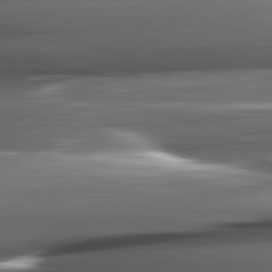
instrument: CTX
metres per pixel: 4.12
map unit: lApd
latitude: 82.2711
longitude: -144.2711
